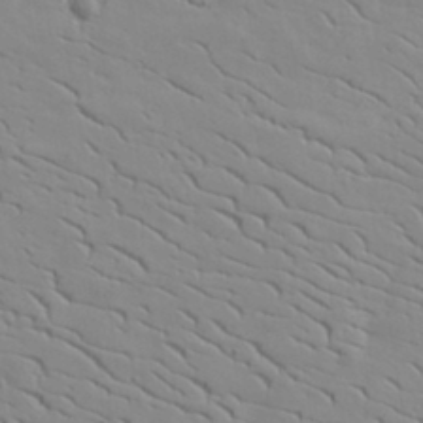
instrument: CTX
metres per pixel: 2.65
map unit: lAvf
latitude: 16.2900
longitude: -125.4615
